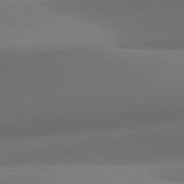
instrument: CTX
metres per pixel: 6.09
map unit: lApd
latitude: 81.9717
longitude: 132.6708
